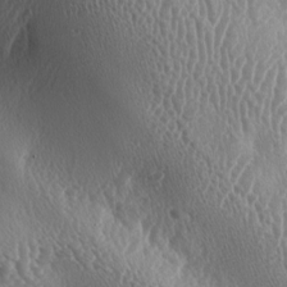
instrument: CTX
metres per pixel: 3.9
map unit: lAa
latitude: -5.8044
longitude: -128.8380
